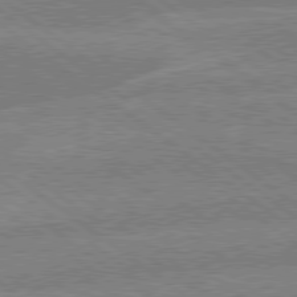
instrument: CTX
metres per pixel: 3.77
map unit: lApd
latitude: 79.1403
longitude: -160.9702
